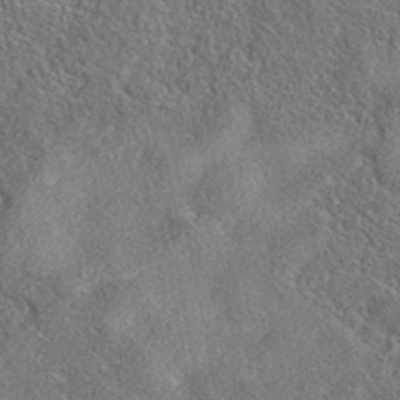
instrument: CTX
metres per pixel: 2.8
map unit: eAb
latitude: 37.0648
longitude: 112.9542
